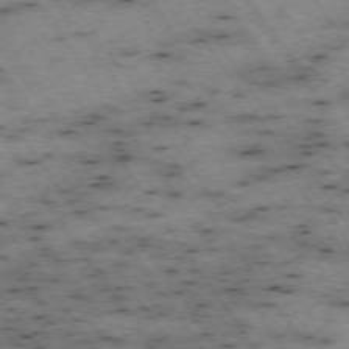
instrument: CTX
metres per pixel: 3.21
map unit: Hpe
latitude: -74.2740
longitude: 3.7666
